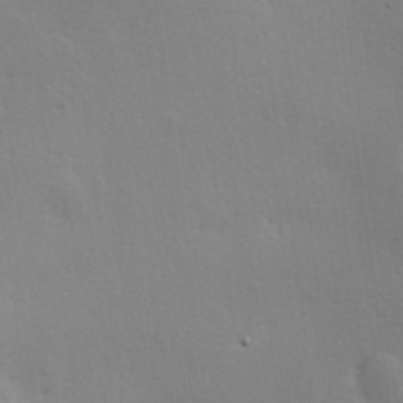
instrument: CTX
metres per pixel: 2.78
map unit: Hve
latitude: 18.6490
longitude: 149.3888
